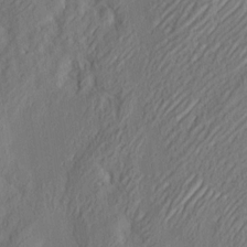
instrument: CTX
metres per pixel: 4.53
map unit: eHh
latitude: 3.8394
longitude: -77.6127
